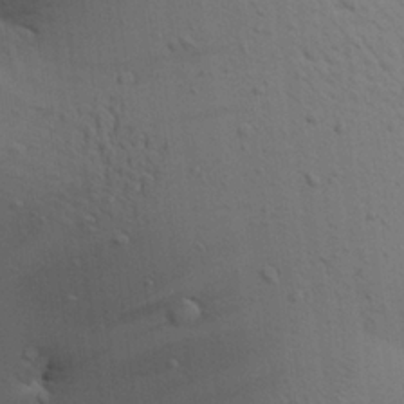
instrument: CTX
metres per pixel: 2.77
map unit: Aa
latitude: 21.7639
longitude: -148.3278
